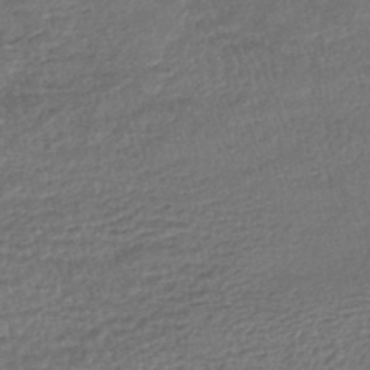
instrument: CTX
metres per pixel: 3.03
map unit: HNhu
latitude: -45.8800
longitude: 102.4251
